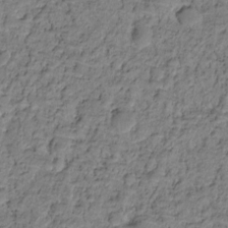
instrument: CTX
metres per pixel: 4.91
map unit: HNhu
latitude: -21.3509
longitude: 85.7666
